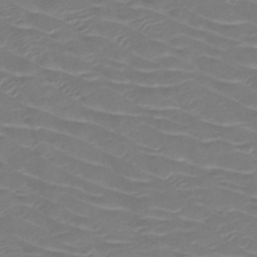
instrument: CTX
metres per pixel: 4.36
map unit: HNb
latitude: -50.3117
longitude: -46.9136
